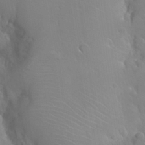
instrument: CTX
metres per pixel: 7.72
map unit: Nhu
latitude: 27.0270
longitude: -56.1955
